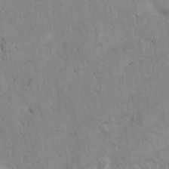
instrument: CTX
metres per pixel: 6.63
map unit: Hto
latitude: 13.0081
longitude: -56.0822
